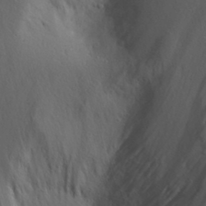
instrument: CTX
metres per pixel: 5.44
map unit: Aa
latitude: 30.1578
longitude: -141.2159
